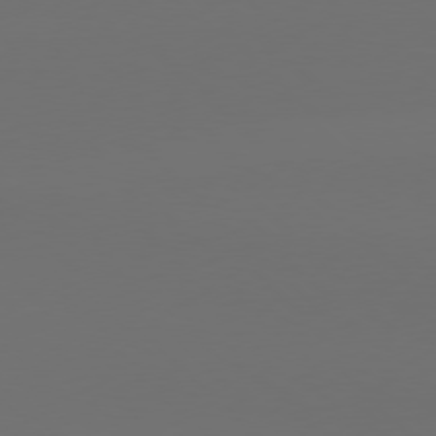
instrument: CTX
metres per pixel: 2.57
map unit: Hpe
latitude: 76.8191
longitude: -132.7057
